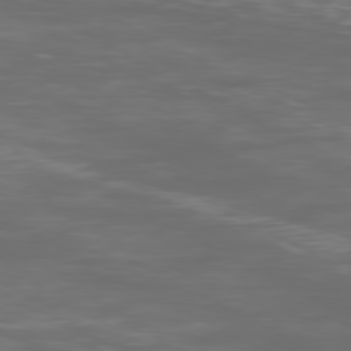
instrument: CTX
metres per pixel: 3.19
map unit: Ap
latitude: -79.9178
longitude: -73.9339
